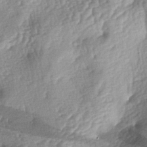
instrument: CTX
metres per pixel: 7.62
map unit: lAa
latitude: -4.4440
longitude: -127.7639
